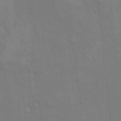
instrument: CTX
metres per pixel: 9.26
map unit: Hto
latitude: 14.1200
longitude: -57.7260
